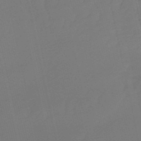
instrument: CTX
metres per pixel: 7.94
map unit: eHb
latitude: -50.5952
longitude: 76.4629
